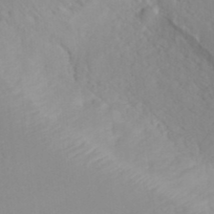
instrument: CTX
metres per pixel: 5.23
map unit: ANa
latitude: 40.1388
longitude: 28.2740
